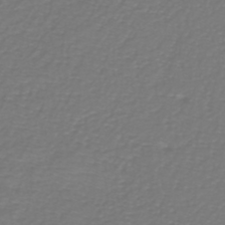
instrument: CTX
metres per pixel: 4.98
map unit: eHh
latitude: -42.8219
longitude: -33.3482
